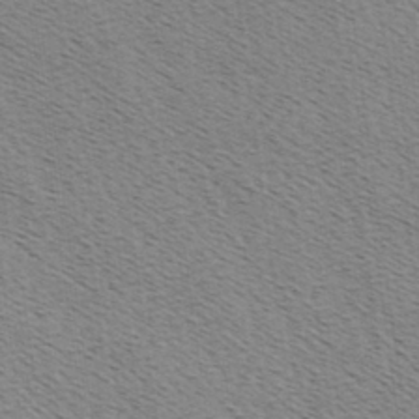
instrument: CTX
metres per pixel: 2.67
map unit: Hve
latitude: 2.7246
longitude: -124.9513
